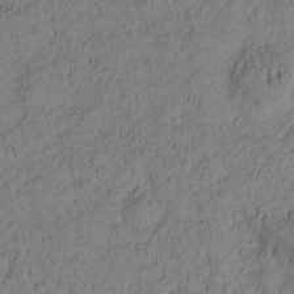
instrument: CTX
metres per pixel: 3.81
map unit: Nhu
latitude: -4.8219
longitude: -151.4993
